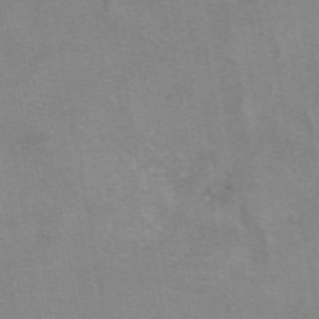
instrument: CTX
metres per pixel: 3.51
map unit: eAb
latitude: 49.4615
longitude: 105.5588
